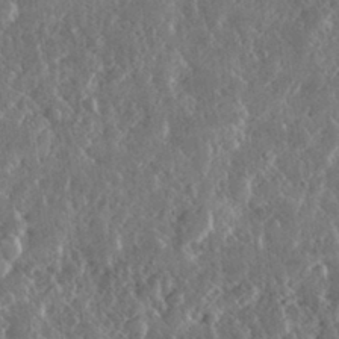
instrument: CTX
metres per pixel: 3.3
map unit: lHvf
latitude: 31.9717
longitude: -90.9892
